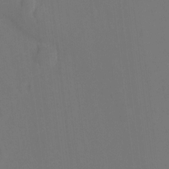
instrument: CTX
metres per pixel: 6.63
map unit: Hto
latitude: -0.8786
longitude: -34.6490
